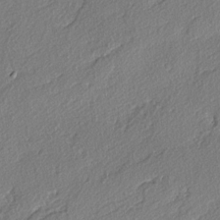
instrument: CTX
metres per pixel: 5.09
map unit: lAvf
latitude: -4.2550
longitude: -108.8380
